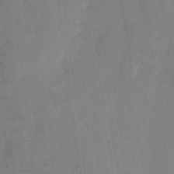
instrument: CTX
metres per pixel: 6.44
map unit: eHh
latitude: 9.6316
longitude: -62.9136
